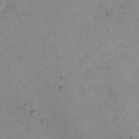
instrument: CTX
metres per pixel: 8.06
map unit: eHh
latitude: 22.2900
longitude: -65.6505
